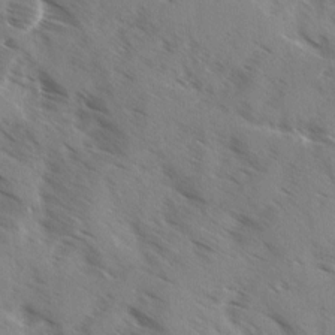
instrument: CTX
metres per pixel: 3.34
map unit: Ave
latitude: 0.7435
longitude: -110.9325
